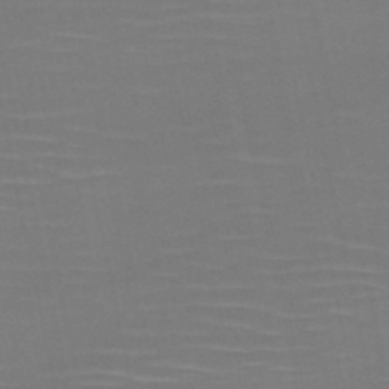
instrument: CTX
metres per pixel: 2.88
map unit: HNb
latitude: -51.0297
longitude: -46.6869
